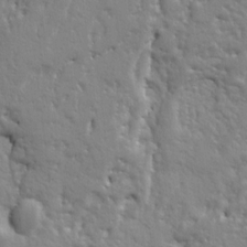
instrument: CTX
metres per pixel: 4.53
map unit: Ht
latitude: 9.4049
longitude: -77.3670
